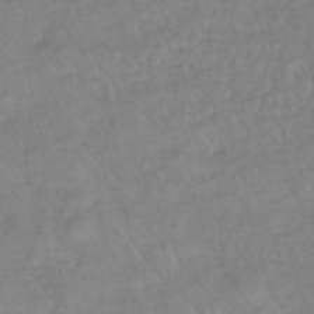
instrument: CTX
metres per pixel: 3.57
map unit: lHb
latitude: -36.8597
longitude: 70.1795
